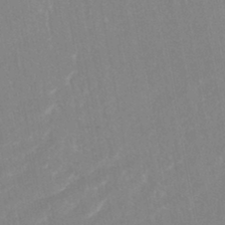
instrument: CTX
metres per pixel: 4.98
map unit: ANa
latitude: -44.5952
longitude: 104.2172
